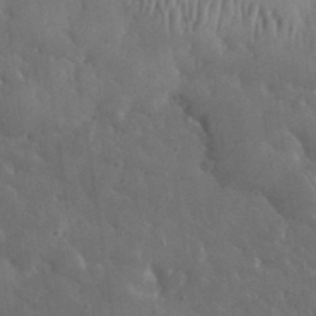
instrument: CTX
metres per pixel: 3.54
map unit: lHvf
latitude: 33.8772
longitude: -86.1389
